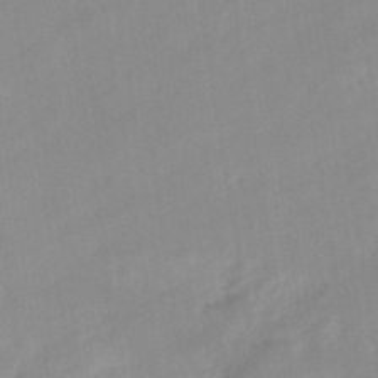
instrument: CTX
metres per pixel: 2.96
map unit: eHb
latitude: -44.6330
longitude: 84.9541
